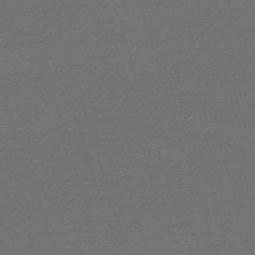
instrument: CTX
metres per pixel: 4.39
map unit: eHh
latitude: -63.8422
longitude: 52.6329
